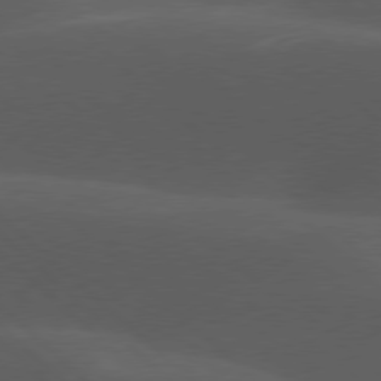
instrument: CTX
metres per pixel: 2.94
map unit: lApd
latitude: 77.8961
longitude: -54.1011
